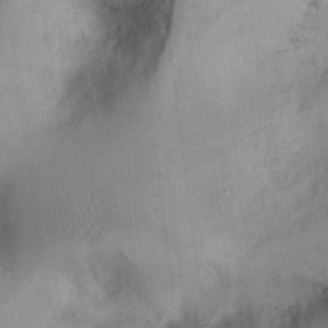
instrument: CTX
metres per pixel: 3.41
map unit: Hto
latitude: 12.1389
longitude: -56.5167
